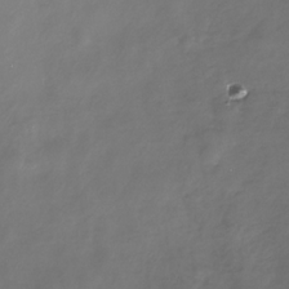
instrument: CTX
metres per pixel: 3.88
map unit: Nhe
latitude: -33.1243
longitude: -88.7058
